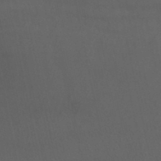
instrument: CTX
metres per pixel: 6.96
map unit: lHb
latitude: -46.5951
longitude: 66.9542
